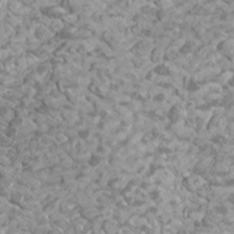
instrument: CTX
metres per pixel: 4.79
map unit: Htu
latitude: 1.8394
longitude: -20.4034
